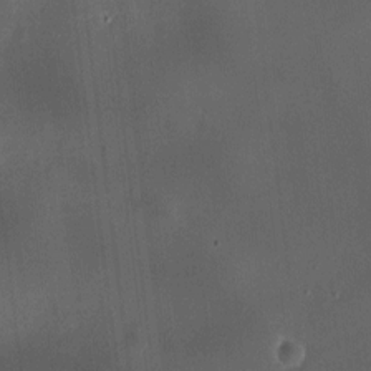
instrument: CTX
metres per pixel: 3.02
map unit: HNhu
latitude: 10.3278
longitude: 9.5210
